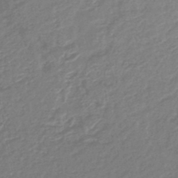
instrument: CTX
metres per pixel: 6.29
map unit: lHb
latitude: -45.0109
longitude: 77.9556
